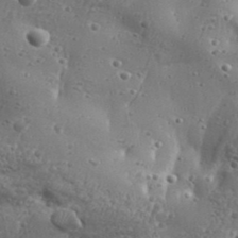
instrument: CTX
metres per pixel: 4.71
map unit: Aa
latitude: 32.9892
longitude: -134.1955
